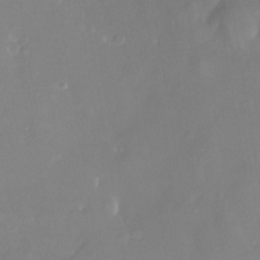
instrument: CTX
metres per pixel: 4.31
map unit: Nhu
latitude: -24.8786
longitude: -73.0459
